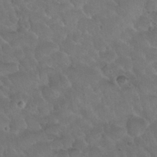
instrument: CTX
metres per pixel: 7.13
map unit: Nhu
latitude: 30.1767
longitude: -51.0836
